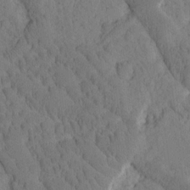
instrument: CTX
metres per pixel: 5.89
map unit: Htu
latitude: -3.3131
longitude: 172.7841
